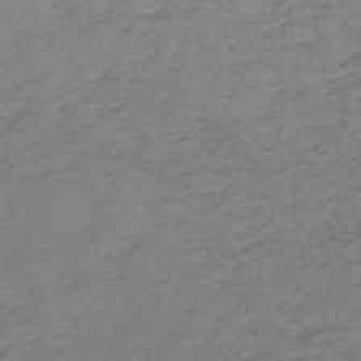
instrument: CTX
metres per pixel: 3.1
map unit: HNb
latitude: -55.3321
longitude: -43.6505
